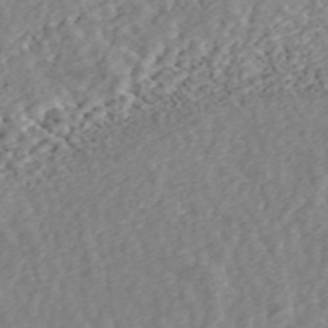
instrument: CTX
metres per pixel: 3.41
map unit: ANa
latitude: 45.6694
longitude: 28.3306
